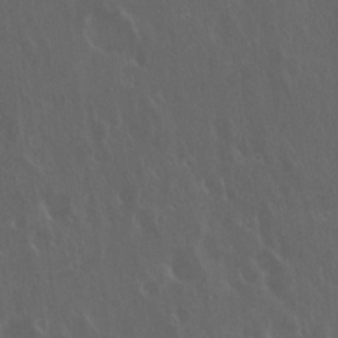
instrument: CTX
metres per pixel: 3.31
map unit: Hto
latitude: 19.4615
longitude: -57.1403
